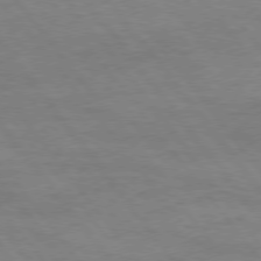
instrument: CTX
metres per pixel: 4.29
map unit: Hpe
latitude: 75.0458
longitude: -143.7261
